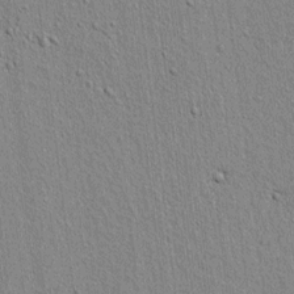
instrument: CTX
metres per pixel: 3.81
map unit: lAvf
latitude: 6.9514
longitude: 167.1053
